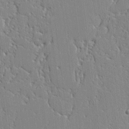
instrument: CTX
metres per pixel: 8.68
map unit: lAvf
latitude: -2.0283
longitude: -109.3481
